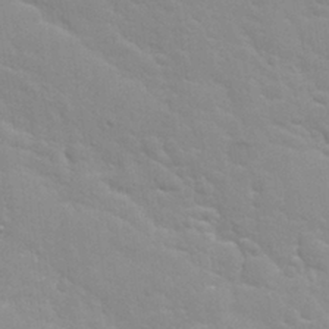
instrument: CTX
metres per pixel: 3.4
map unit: Nhu
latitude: 28.3278
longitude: -54.5923
